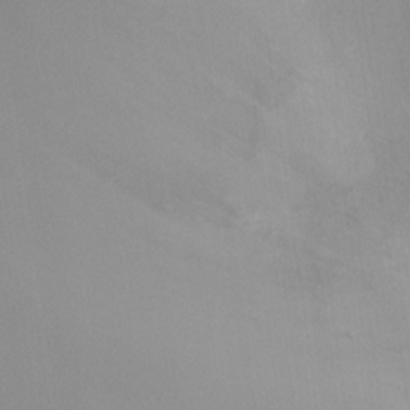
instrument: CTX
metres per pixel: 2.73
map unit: Ht
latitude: -8.1984
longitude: -30.0822
